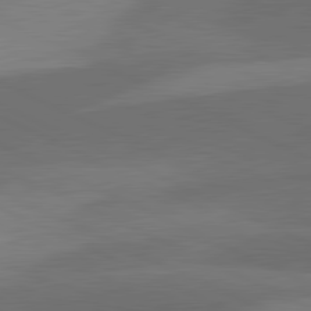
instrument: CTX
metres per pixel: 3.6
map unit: lApd
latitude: 81.6127
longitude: 126.9163
